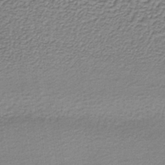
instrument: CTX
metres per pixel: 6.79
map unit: lHb
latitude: -36.7841
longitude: 58.8974
